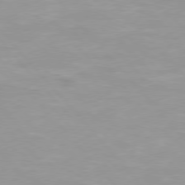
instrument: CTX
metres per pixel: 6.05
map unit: Hpe
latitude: 76.1577
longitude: -155.1214
